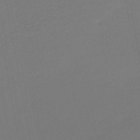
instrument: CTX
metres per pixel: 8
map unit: lHb
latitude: -46.6518
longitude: 74.0850
